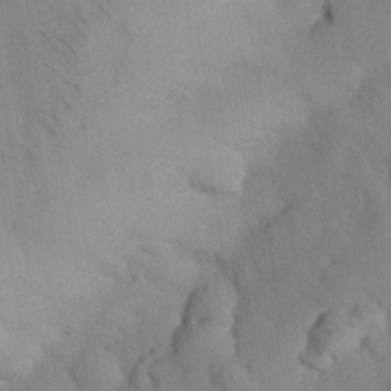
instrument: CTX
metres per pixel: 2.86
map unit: Nhu
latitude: 26.4790
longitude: -72.1767
